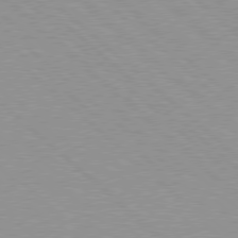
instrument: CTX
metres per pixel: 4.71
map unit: Hpe
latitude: 77.8394
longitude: -154.1578
